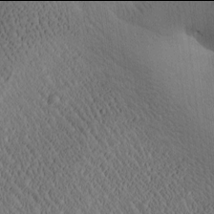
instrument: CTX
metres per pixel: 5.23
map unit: Htu
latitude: -2.0094
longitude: 170.0094
